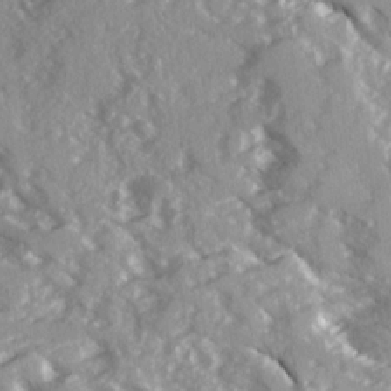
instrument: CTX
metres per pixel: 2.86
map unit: Ave
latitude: 16.3089
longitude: -130.3846
